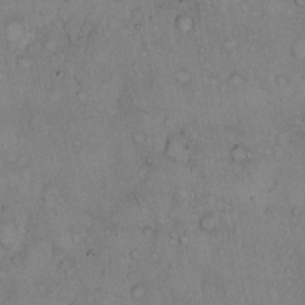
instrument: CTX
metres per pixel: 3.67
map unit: Hto
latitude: 10.4412
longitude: -58.1389
